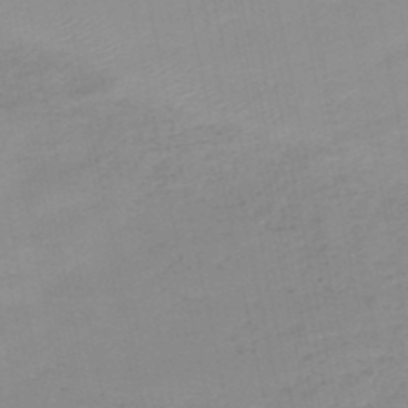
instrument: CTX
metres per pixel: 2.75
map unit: HNb
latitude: -51.1620
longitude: -50.7435
